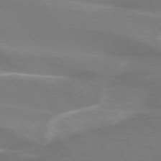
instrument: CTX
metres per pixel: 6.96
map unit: lApd
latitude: 73.9528
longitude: -61.2537
